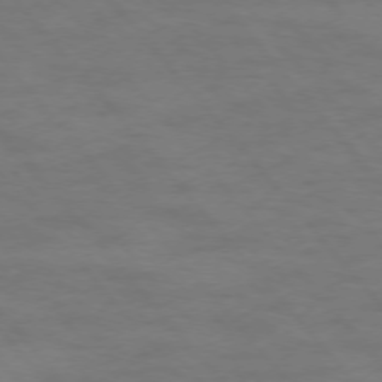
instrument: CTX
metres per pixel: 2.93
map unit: Ap
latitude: -76.3495
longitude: -61.9717
